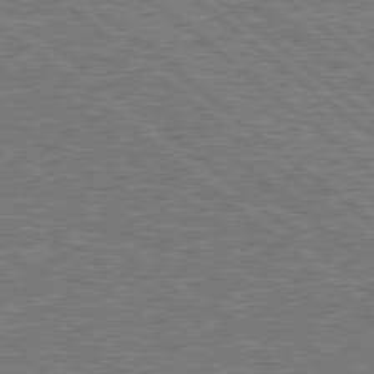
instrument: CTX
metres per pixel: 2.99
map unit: Hpe
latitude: 78.8191
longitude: -170.0255
